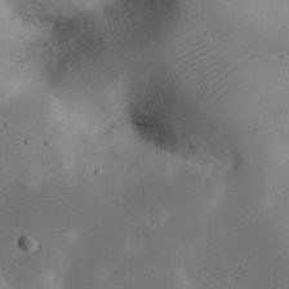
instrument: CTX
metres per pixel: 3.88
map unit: eHh
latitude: 23.6694
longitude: -70.5735
